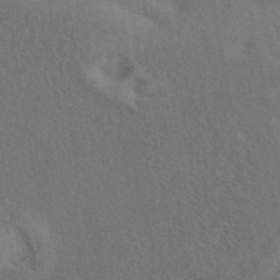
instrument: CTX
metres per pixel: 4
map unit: eAb
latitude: 41.7449
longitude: 108.0283
